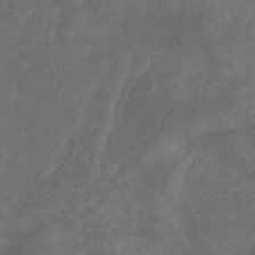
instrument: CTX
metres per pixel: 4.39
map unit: eHb
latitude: -32.8030
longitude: 72.3117
